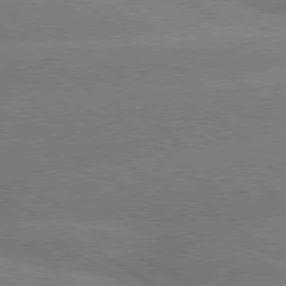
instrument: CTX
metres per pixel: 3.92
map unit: lApd
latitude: 80.3845
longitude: -148.8947
